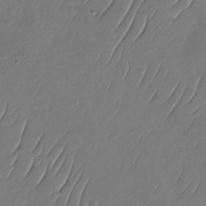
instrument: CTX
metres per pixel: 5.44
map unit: Nhu
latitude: -30.1794
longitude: -59.0081
